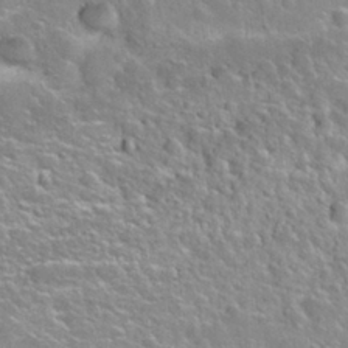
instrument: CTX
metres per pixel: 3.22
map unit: Nhu
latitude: 28.1955
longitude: -53.1025
